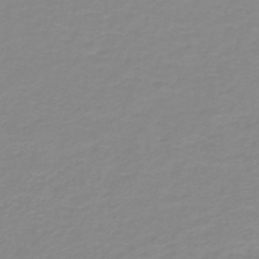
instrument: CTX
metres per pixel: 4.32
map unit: lHb
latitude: -44.0283
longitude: 54.9542
